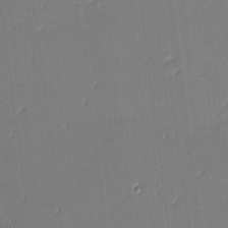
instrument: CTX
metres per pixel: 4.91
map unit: eHh
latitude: -2.9541
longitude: -83.5560
